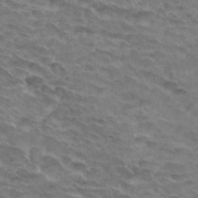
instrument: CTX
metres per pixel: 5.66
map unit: Hto
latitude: 33.0647
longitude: -41.8961
